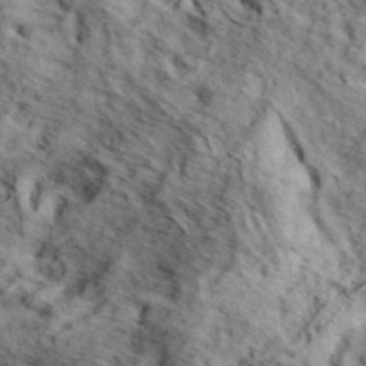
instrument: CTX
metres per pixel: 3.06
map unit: eHh
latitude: 37.0648
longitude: -80.4412
